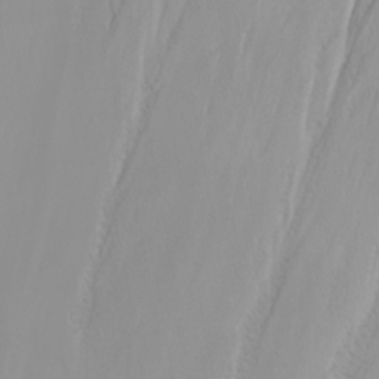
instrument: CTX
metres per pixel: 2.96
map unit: Nhu
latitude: -0.4440
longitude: -74.9325
